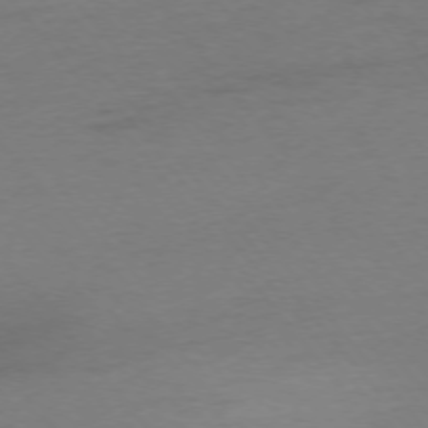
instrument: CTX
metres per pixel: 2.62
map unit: Ap
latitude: -75.7667
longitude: -72.5735
